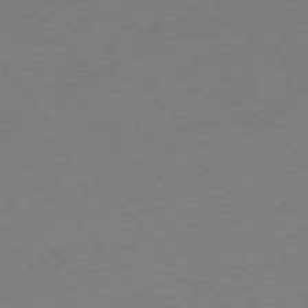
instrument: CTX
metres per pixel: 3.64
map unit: Ap
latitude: -75.2943
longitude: -81.1781
